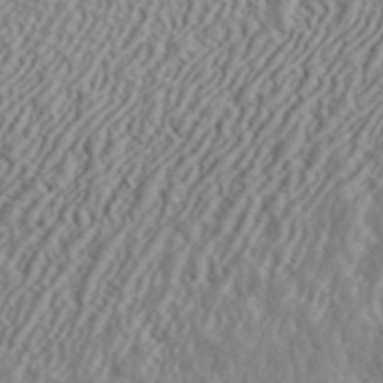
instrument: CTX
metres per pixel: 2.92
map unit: ANa
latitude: 44.7813
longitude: 44.7463
